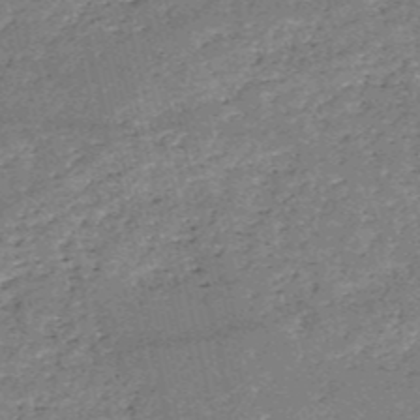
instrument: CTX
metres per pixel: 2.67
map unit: HNb
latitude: -53.2753
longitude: -40.3278
